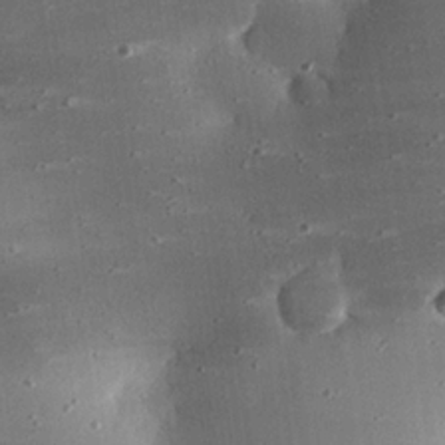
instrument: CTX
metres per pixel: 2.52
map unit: eHh
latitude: 24.5734
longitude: -88.9325
